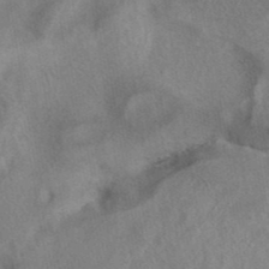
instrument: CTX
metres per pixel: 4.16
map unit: eAb
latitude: 41.2725
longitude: 104.5196
